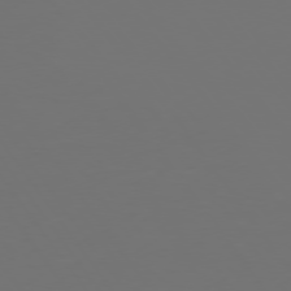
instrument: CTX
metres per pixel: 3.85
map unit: Hpe
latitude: 74.9703
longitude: -124.2333
